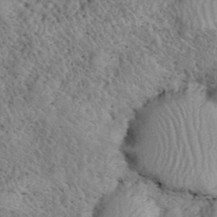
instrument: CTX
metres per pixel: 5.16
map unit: eHh
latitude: 40.2900
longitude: -56.0255
